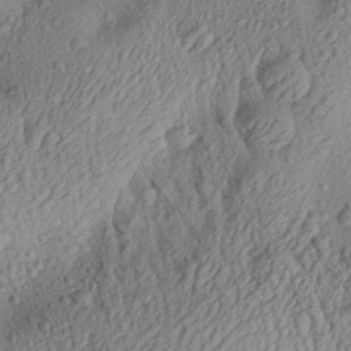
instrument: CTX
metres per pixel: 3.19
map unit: Aa
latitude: 28.2900
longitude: -132.6302
